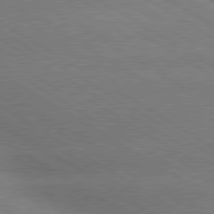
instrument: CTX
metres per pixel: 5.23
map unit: lApd
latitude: 79.8584
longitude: -152.8002
